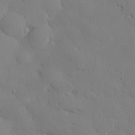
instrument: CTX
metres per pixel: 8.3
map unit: eHh
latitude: 28.2711
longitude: -81.5938
